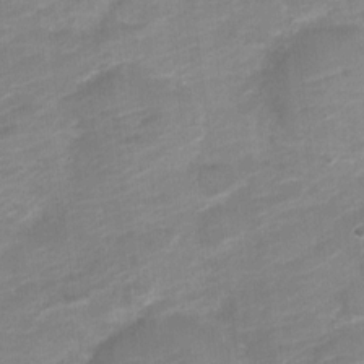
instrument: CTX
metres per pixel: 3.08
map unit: Nve
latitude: -18.4062
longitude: 106.9542
